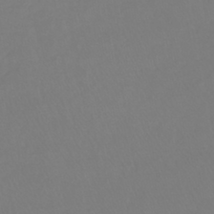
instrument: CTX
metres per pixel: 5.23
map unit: lHb
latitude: -41.5777
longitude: 65.2943
